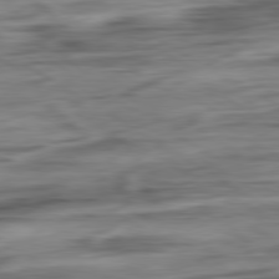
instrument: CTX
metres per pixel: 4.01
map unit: Ap
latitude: -80.8597
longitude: -69.1214
